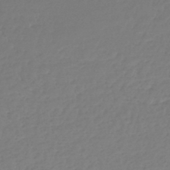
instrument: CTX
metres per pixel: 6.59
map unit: lHb
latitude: -46.2928
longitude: 61.7856
